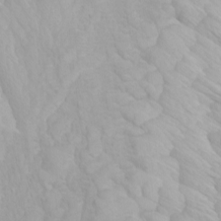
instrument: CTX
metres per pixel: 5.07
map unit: Htu
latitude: -4.1039
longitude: -73.3482
